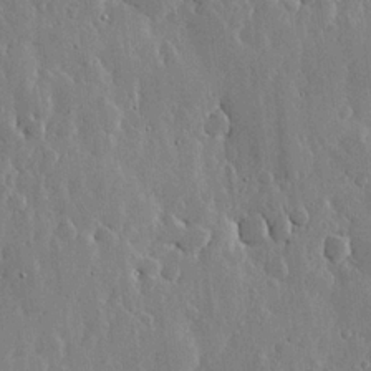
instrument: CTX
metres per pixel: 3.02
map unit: lHvf
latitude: 18.5734
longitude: -115.9528
